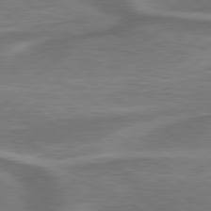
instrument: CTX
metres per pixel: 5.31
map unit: lApd
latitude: 79.7828
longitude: 171.2943
